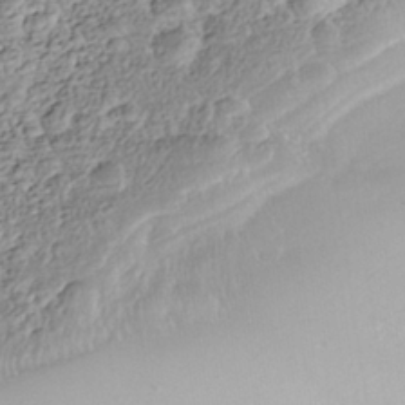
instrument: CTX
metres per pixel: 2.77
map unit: Nhe
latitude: -39.5588
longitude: -116.8191
